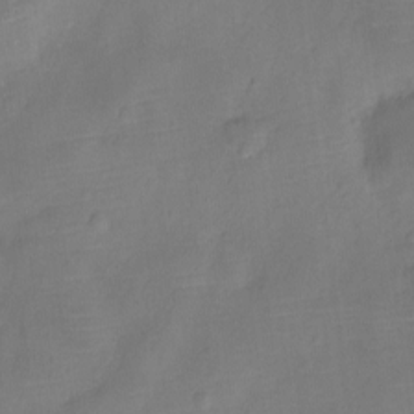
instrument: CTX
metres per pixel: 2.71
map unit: Ht
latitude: -10.9542
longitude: -24.4034
